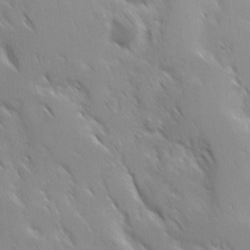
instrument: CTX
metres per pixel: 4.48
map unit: Ave
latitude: 9.4615
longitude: -103.8016
